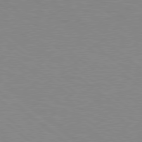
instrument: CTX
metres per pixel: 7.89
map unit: Hpe
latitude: 78.2712
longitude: -151.4426
